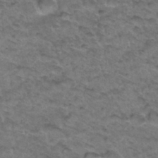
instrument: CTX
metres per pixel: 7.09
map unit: Hto
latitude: 33.8016
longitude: -48.1956
